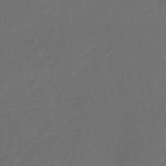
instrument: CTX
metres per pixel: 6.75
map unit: eHb
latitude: -43.3131
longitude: 86.8786
